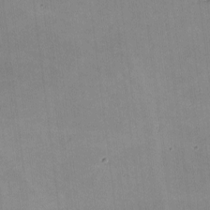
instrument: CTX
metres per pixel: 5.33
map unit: lHvf
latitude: -9.8044
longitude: -101.4804
